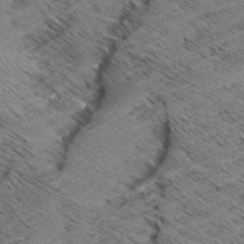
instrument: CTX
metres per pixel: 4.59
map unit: Aa
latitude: 8.3278
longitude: -139.0458
